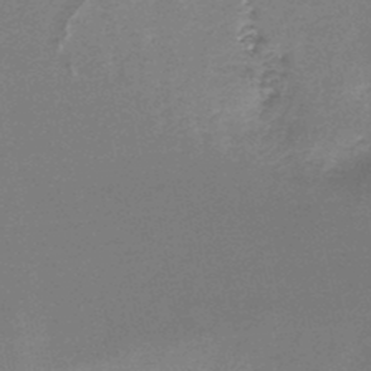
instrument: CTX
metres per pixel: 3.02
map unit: lHb
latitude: -46.9541
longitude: 73.9367
